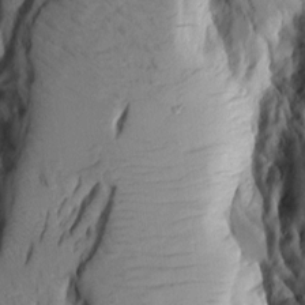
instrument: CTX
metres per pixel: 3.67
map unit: Aa
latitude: 9.5371
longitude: -126.4223
